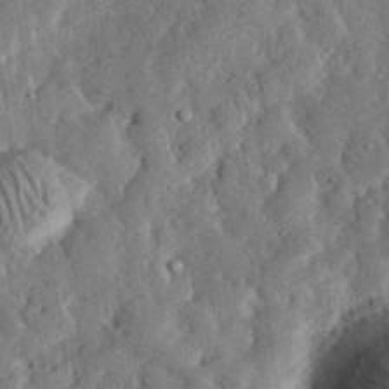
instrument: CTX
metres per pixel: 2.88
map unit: eHh
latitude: 33.0647
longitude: -75.1214
